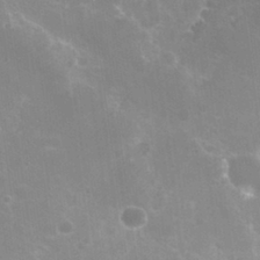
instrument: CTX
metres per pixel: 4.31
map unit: Hto
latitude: 29.8583
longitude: -43.7261
